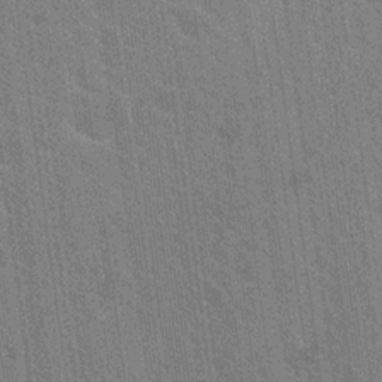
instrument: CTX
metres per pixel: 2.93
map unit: Nhu
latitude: 18.1200
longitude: -30.8758
